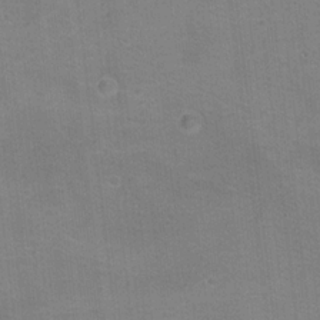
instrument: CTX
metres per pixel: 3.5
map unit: Hto
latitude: 17.5749
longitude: -39.0080
